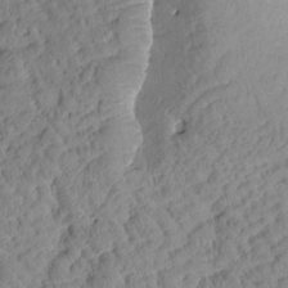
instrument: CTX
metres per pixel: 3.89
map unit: Htu
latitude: 0.7057
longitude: 176.8408
